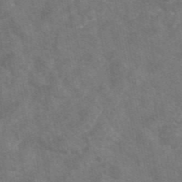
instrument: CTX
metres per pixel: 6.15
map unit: eAb
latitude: 46.7813
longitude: 127.4076
